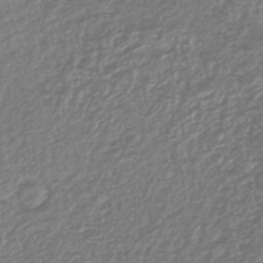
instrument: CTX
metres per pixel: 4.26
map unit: lHb
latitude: -43.1431
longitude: 70.9731
